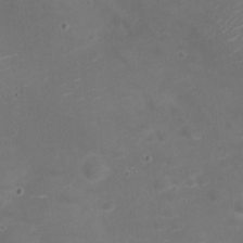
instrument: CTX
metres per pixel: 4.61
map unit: Nve
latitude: -21.0297
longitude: 104.5573
